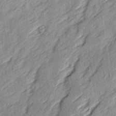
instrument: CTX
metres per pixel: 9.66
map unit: Ave
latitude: 15.7828
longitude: -137.3293
